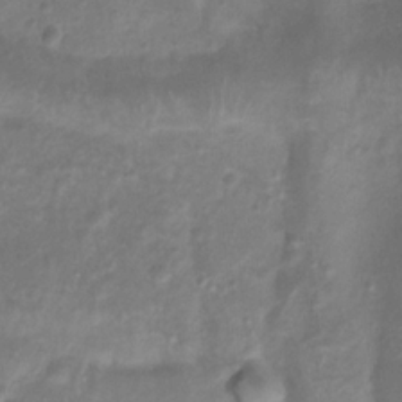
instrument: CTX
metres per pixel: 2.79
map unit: Htu
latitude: 3.0458
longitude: -21.6883
